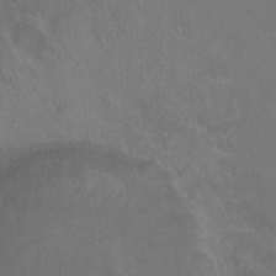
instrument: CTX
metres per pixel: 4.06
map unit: Hto
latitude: -10.7085
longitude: -38.2900
